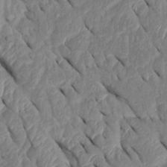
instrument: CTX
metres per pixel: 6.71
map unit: Htu
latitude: 2.0444
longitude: 147.5777
